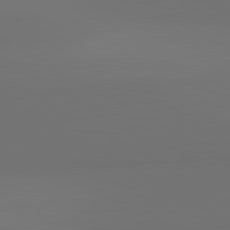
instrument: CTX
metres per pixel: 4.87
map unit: lApd
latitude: 81.5371
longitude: 152.7085
